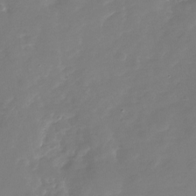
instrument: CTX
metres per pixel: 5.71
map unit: Nhu
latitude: -29.4266
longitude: -77.6127
